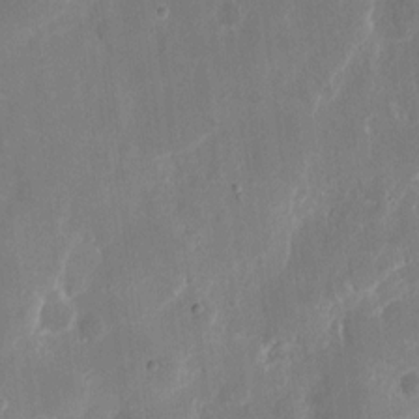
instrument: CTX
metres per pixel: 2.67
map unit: eHh
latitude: 8.4790
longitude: -69.0459
